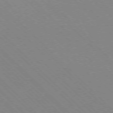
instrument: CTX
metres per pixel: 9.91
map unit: Ap
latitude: -77.2754
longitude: -66.4979
